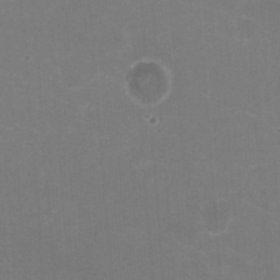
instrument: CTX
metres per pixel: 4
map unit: HNhu
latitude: -2.1227
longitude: -1.8394
